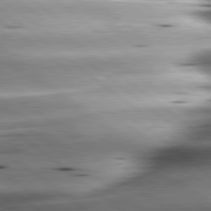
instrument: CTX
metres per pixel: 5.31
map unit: lApd
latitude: 80.3089
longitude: -143.9150
